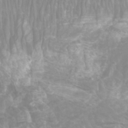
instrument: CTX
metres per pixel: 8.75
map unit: Htu
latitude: -9.5777
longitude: -75.0836
